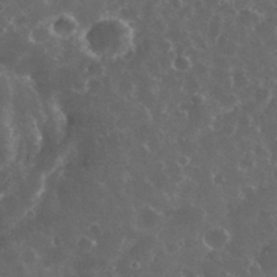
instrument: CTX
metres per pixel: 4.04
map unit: eHh
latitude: 34.1577
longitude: -61.3859
